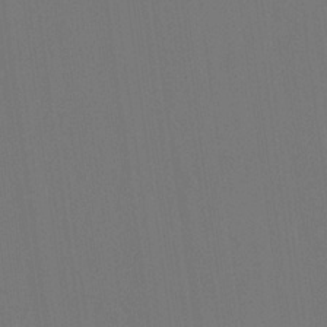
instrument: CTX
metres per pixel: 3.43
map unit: Nhu
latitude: 24.1577
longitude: -63.4049
